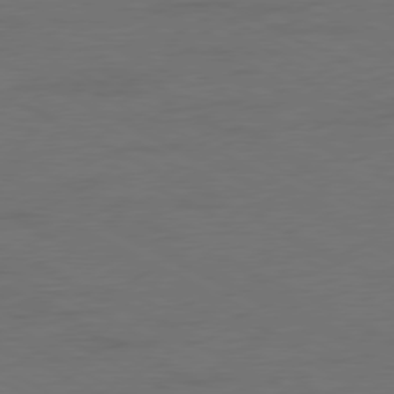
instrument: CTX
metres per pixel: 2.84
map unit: Ap
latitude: -77.3888
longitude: -74.5924
